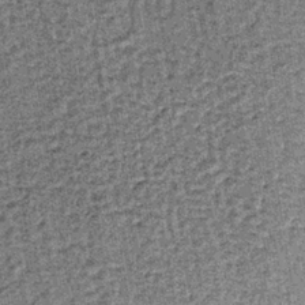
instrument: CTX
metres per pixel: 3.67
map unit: lHb
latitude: -37.3320
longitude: 64.3684
